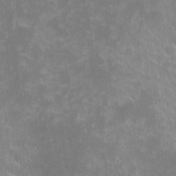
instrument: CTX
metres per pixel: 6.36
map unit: eHh
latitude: -1.8234
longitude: -85.0648
